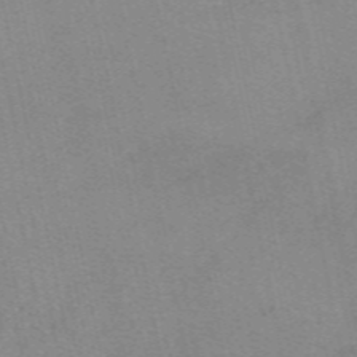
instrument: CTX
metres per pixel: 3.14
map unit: eAb
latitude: 49.7450
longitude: 105.9745
